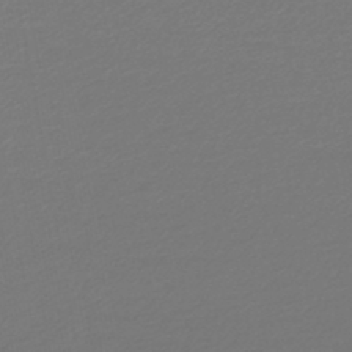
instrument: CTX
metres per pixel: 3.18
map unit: lHb
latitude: -46.1983
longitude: 68.0850
